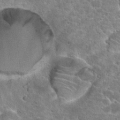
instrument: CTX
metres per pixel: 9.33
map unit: Hto
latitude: 21.0081
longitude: -42.4412
